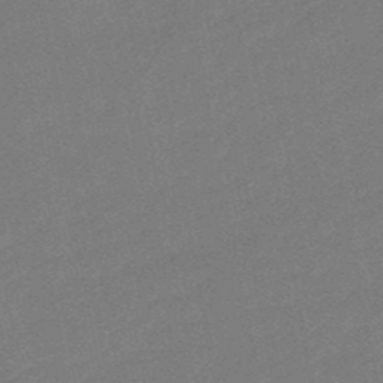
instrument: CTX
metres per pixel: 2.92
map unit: eHb
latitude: -48.2551
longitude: 86.3684
